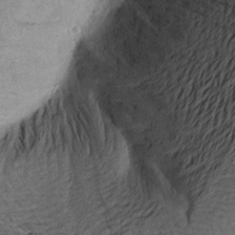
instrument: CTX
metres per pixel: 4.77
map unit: Aa
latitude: 17.7450
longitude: -144.3089
